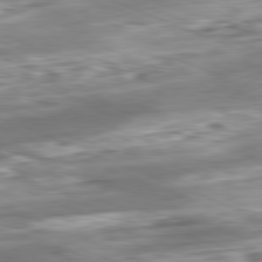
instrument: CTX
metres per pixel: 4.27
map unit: Ap
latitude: -81.8234
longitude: -80.5924
